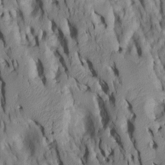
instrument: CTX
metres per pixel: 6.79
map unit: Htu
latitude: -8.1039
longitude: 145.3699
